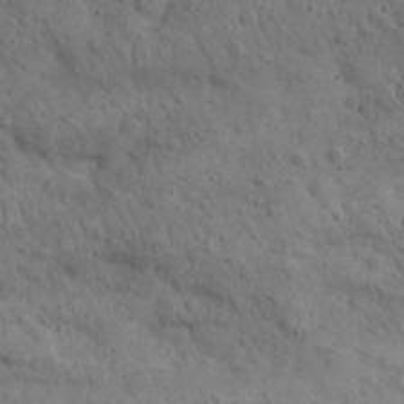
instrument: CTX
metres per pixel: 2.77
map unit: Nhu
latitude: 22.8758
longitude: -66.7057
